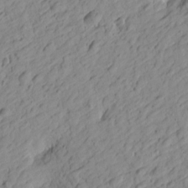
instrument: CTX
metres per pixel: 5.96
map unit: Htu
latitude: -0.6330
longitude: -175.1970
